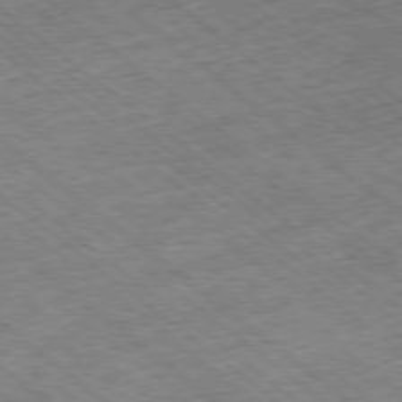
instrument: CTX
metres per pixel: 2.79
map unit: Ap
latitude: -78.8786
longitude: -48.6490
